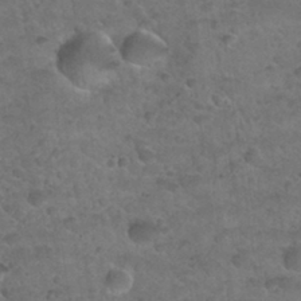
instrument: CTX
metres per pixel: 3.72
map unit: Nhu
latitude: 31.9151
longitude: -52.2145
